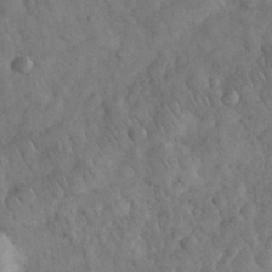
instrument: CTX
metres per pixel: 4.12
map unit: eHh
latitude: 32.5924
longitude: -68.7813
